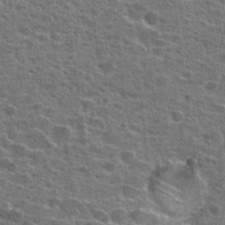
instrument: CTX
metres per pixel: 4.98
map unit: Hto
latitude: 24.4412
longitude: -47.5938
